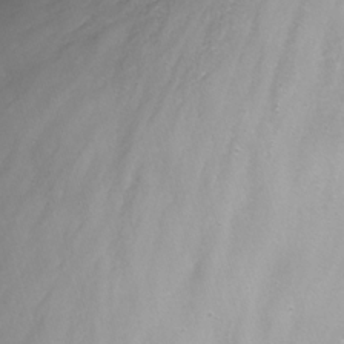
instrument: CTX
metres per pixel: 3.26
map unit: Nhu
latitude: -10.1039
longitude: -76.7057
